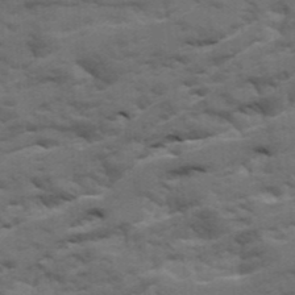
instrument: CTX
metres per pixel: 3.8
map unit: Ave
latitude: 19.9906
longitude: -129.8772
